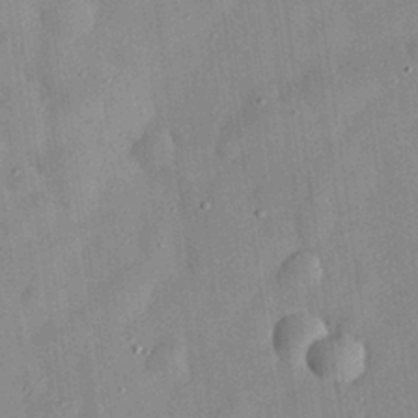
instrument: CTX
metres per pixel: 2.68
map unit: eHh
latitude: 29.1970
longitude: -74.4979
